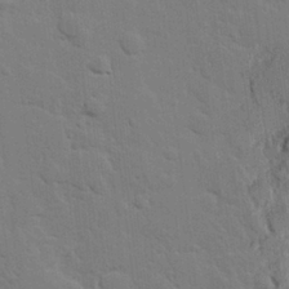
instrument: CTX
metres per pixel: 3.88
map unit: eHh
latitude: 26.0822
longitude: -81.5560
